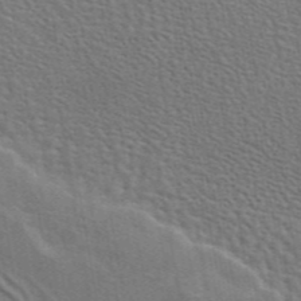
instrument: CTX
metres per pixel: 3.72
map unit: eAb
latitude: 44.6490
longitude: 111.8422
